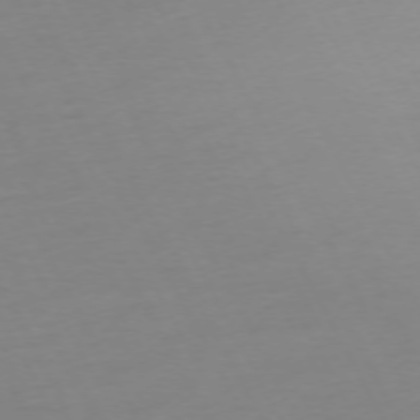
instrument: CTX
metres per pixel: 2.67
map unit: Ap
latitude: -73.8611
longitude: -69.5938
